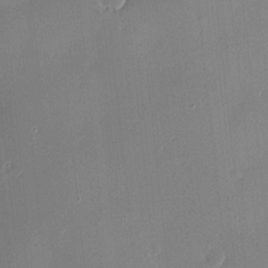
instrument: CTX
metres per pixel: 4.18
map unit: Hve
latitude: -10.3306
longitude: 175.5588
